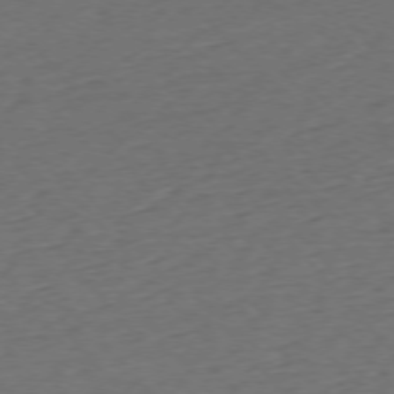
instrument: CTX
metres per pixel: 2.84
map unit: Ap
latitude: -75.9367
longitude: -80.9703
